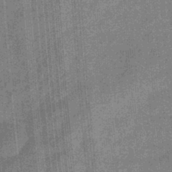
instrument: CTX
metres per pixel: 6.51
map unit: eHb
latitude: -32.6519
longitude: 73.7477
